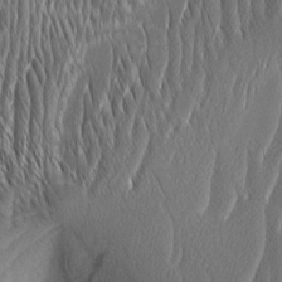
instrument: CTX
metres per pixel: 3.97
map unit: Aa
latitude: 8.0822
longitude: -130.6491
